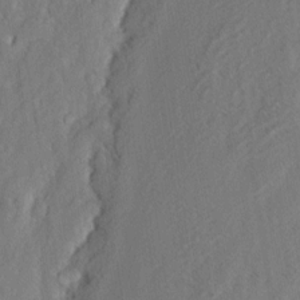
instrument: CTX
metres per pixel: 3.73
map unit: eHh
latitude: 3.3859
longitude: -77.6694
